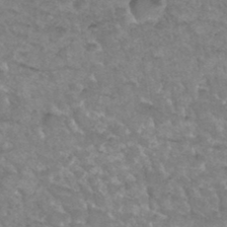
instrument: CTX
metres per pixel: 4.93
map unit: Hto
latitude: 35.6694
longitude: -49.9717
